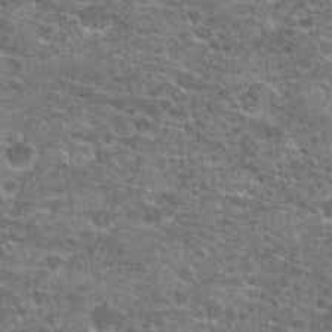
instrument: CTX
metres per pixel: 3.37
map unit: Hto
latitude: 20.8191
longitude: -43.7639
